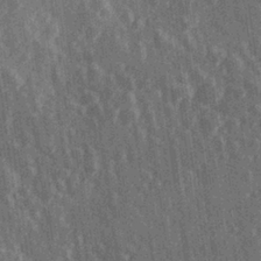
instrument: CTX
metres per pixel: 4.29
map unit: Hve
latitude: 27.4427
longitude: 147.3320
